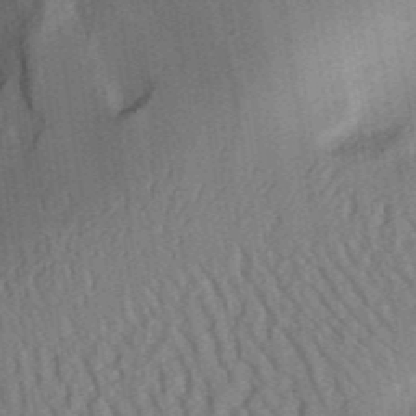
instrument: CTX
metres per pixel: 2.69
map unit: Aa
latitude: 31.5371
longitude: -142.0822
